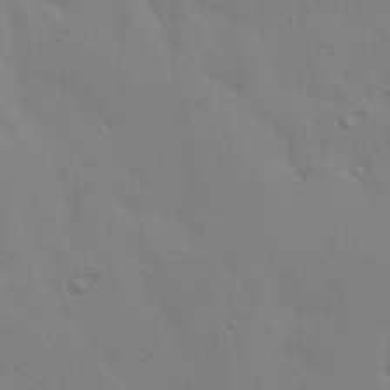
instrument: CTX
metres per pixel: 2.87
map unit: Ave
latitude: 14.9892
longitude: -105.7261
